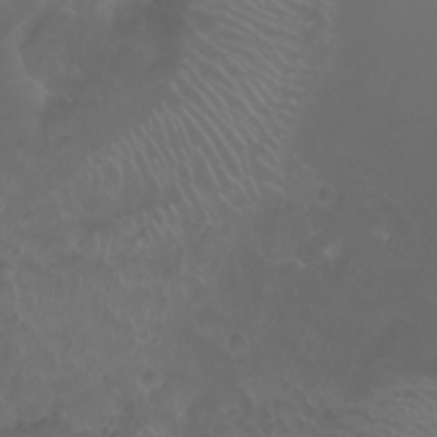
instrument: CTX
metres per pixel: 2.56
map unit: Nhu
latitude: -10.5952
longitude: -68.7624
